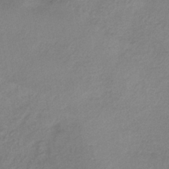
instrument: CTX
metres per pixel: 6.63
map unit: lHb
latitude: -38.2362
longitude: 68.4817
